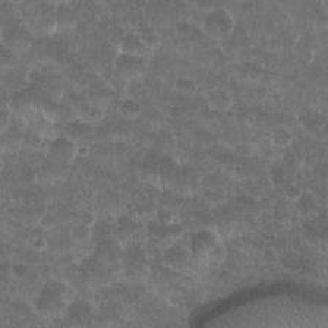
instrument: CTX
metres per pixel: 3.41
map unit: Nhu
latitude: 26.6680
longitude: -52.4412
